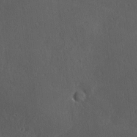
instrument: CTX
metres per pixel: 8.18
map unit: Ave
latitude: 0.2900
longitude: -113.9150
